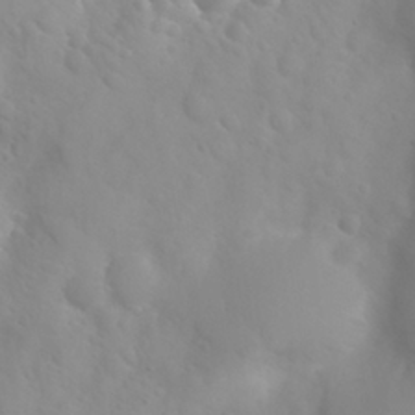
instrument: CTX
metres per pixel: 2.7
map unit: Nhu
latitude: 26.1578
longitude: -55.2348
